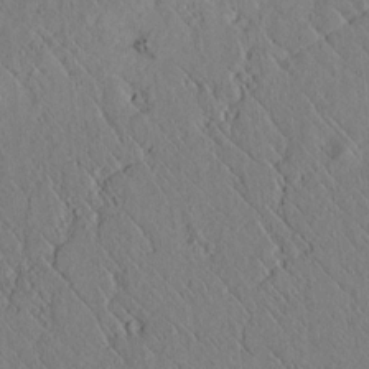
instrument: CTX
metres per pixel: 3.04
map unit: lAvf
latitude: 6.4979
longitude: 159.1053
